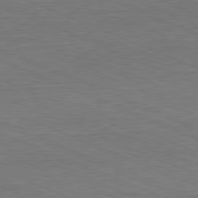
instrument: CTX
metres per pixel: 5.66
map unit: Ap
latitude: -81.5399
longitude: -70.4790
